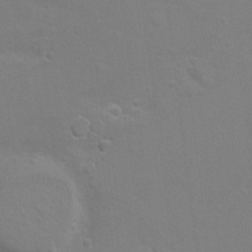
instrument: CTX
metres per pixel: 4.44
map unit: Hto
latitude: 8.8191
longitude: -31.3860
